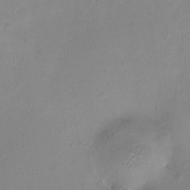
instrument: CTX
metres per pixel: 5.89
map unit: HNhu
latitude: 5.5371
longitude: 9.2376
